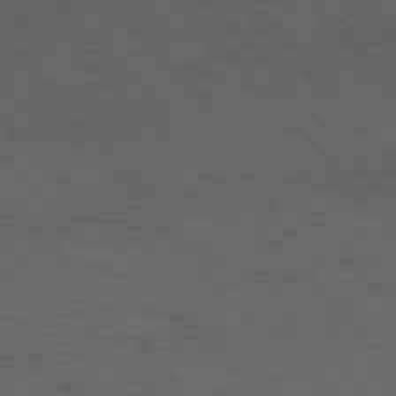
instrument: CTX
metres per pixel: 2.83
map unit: Hpe
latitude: 76.4223
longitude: -157.5371
